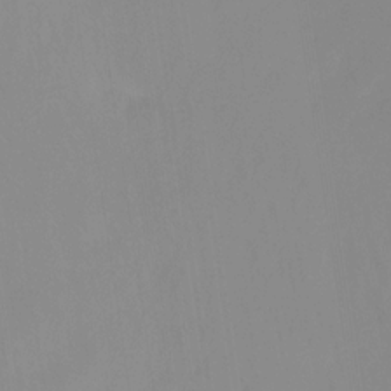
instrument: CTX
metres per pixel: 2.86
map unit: HNhu
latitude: -27.2564
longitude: 73.0108
